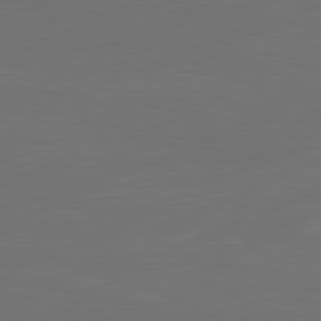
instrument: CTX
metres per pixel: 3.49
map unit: Ap
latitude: -81.7100
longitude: -85.0648
